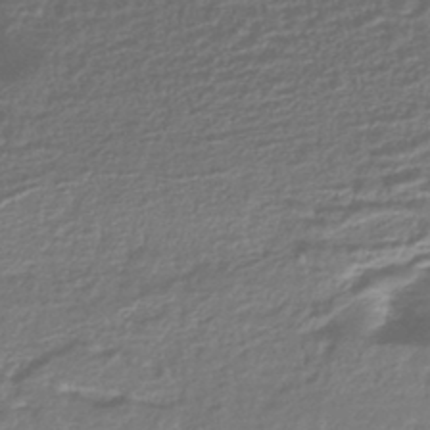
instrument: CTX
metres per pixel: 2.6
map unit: HNhu
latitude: -43.2187
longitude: 99.8611
